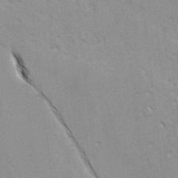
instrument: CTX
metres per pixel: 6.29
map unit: lAvf
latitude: -4.4818
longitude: -114.3278
